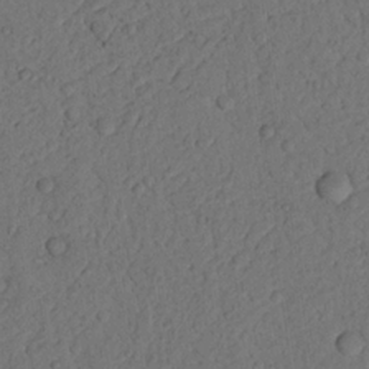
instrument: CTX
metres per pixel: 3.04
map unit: Nhu
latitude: 21.0837
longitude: -75.5182
